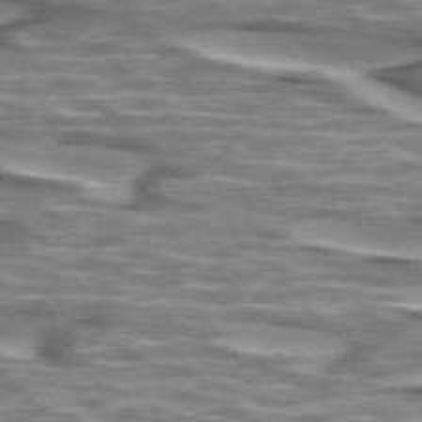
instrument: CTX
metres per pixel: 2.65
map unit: lApd
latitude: 74.4412
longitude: -57.4804
